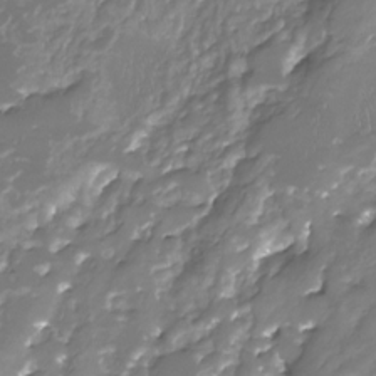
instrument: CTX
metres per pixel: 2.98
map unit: Nhu
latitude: -23.0676
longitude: -57.0269
